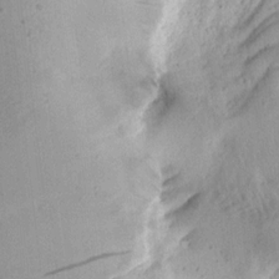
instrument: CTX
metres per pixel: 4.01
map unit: Aa
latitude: 13.3104
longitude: -140.9702
